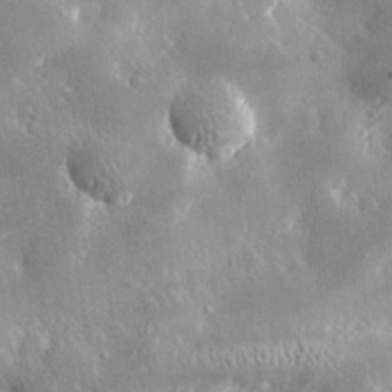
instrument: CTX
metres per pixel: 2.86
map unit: lHvf
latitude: 31.4994
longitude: -92.0633
